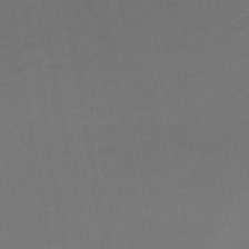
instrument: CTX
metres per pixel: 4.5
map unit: lHb
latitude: -43.6910
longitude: 65.5210
